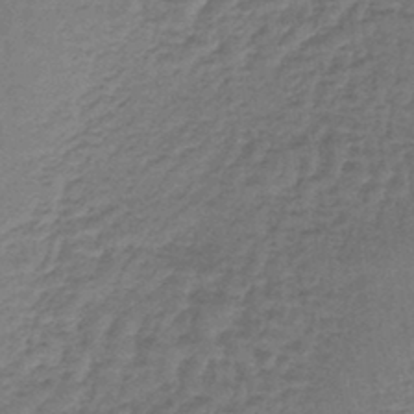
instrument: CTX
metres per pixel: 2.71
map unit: lHb
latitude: -43.9367
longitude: 66.5196
